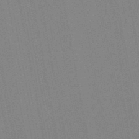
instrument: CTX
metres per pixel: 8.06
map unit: lHb
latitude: -48.6330
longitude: 73.5966
